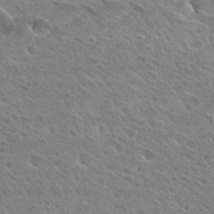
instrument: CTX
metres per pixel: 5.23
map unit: Hto
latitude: 27.9150
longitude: -39.4426
